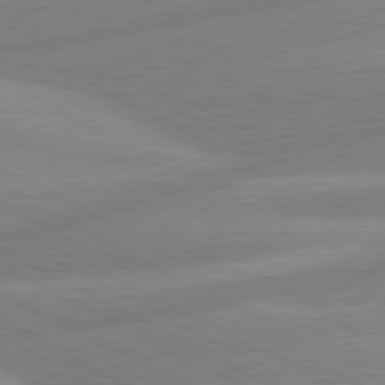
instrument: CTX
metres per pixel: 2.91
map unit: lApd
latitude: 80.9703
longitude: -168.5735
